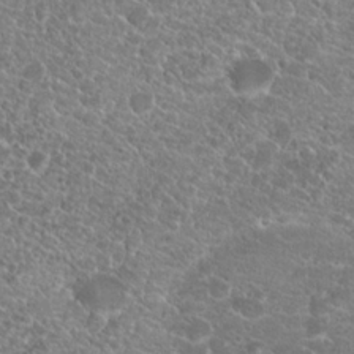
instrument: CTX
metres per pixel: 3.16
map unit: Hto
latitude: 19.1403
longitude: -37.0081
